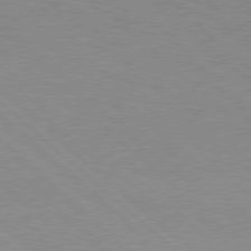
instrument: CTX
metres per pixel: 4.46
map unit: Hpe
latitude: 77.4804
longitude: -157.4615
